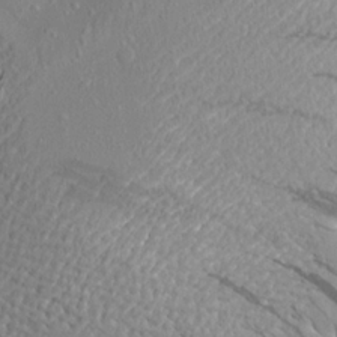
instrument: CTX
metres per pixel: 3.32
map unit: Aa
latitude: 19.4237
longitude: -148.1578
